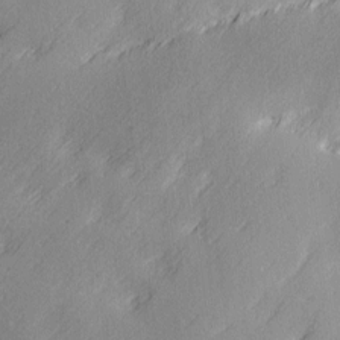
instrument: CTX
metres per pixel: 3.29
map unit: Ave
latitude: 2.7813
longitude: -111.8017
